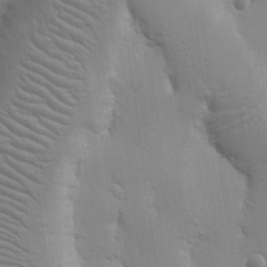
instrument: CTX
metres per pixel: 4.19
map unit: Nhu
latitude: 16.5357
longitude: -78.4979
